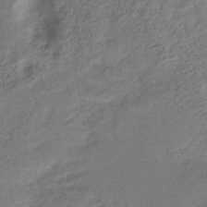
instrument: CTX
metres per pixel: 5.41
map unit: eHb
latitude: -41.9745
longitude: 83.9367
